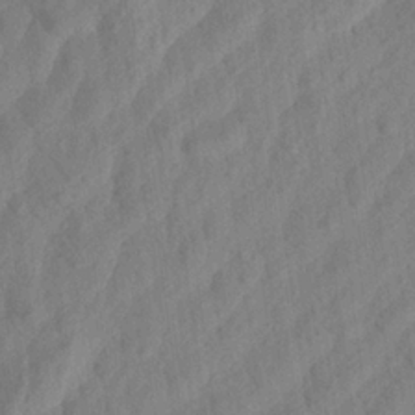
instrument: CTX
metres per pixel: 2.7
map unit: Aa
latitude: 23.4993
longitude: -143.4049
